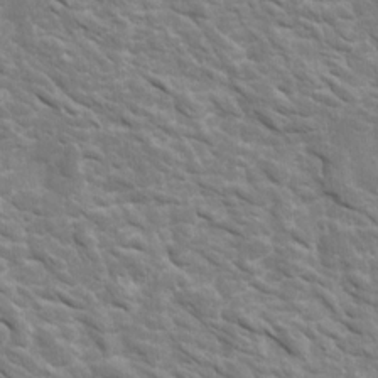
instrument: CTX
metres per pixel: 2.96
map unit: Htu
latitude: 2.5168
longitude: 142.3117
